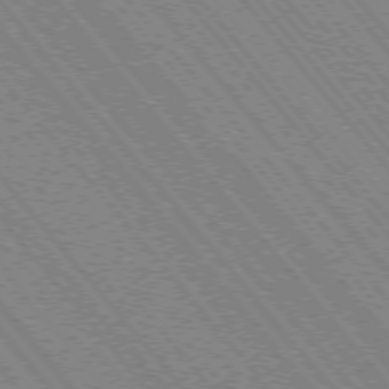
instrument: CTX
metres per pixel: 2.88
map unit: Hpe
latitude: -75.6722
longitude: -13.2537
